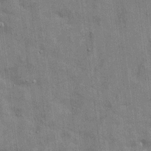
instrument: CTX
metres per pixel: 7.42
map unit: eHh
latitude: 14.6680
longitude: -68.8191
